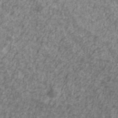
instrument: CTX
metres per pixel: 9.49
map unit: Ave
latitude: 41.2914
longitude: -111.6316
